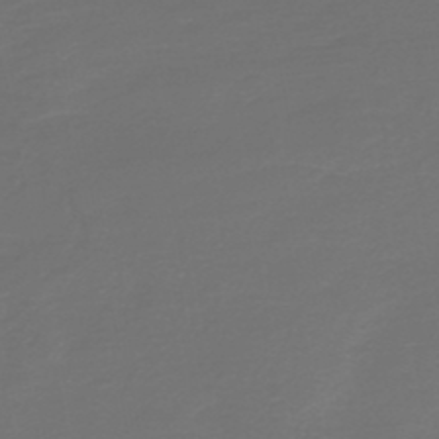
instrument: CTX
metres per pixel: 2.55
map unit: HNb
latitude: -47.2943
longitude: 53.8611
